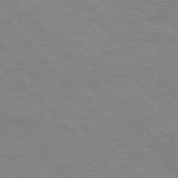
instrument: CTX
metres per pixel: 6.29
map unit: Hpe
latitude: 77.5182
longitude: -154.3656
